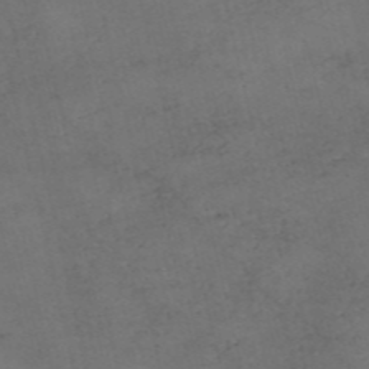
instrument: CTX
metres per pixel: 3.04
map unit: eHh
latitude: -55.2754
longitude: -89.5560
